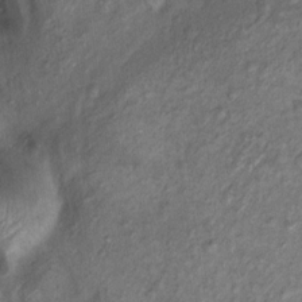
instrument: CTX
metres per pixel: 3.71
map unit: Nhu
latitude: 11.1403
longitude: -27.4049
